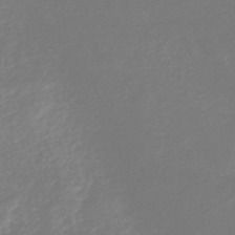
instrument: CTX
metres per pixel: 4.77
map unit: HNb
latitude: -44.6896
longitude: -42.4601
